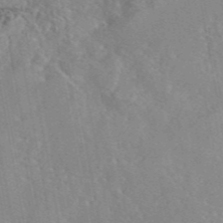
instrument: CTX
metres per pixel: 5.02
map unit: eAb
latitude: 45.8583
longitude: 112.2173
